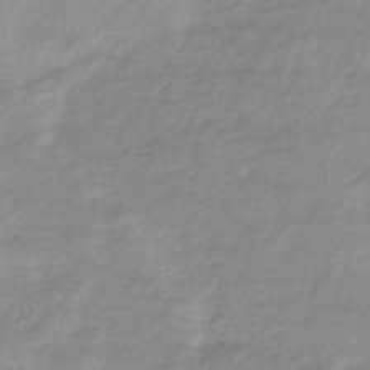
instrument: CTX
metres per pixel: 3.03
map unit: eHb
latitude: -33.7667
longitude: 71.1242
